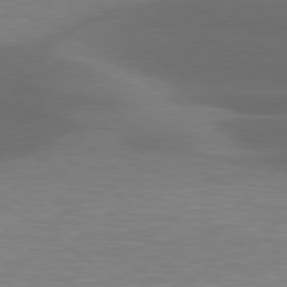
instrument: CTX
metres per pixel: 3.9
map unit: lApd
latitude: 79.4427
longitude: -49.7639
